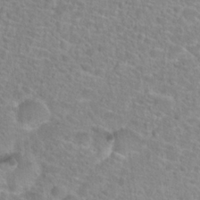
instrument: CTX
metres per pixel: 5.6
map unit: Hto
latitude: 24.7246
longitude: -48.6868
